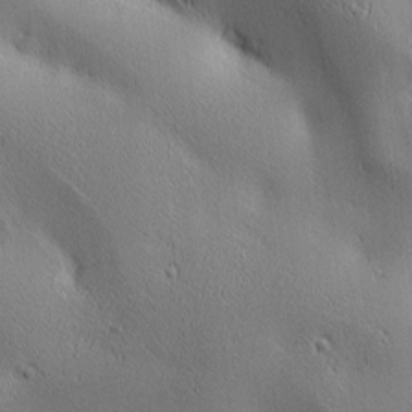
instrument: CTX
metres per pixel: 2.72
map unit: lAa
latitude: 2.6490
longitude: -117.4238
